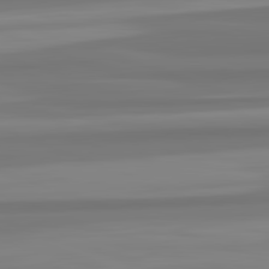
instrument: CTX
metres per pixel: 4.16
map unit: lApd
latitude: 82.8380
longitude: 174.3873
